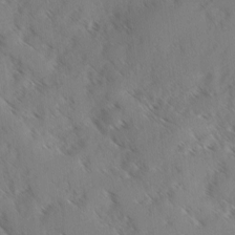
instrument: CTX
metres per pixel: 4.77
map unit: Ave
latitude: 0.5545
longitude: -111.1970
